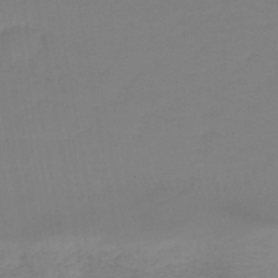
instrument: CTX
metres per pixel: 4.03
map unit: lHb
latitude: -42.7463
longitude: 64.0472
